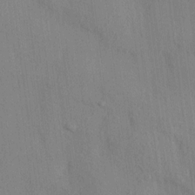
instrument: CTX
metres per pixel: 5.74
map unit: HNhu
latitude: 13.0648
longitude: 10.1417
